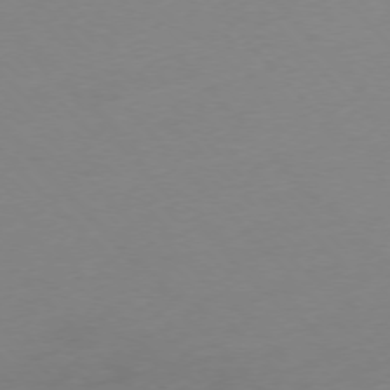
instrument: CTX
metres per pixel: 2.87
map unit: Ap
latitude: -76.6707
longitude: -71.5371
